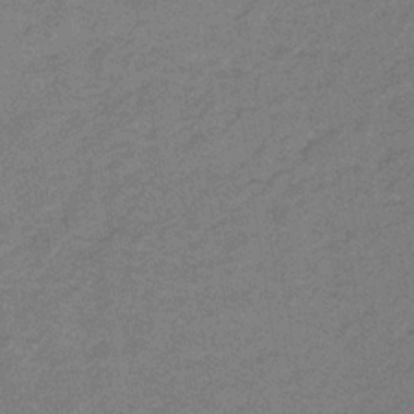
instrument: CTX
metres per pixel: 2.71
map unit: lHb
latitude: -32.5385
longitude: 66.6707
